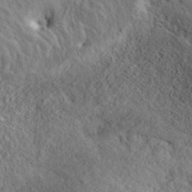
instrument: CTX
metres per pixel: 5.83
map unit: ANa
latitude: 39.5371
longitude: 18.1984
